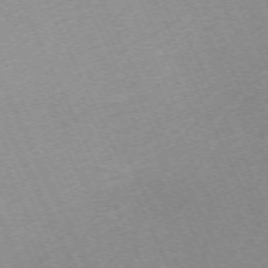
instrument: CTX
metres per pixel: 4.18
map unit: Hpe
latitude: -70.6141
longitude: 12.5952
